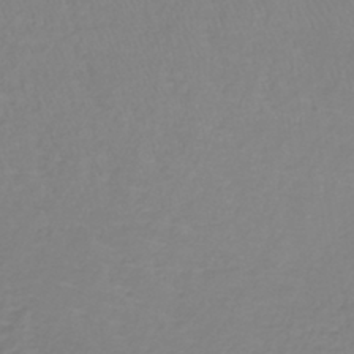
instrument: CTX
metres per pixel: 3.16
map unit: lHb
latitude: -41.4076
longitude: 64.5763
